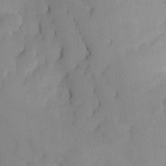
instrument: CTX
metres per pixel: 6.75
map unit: Nhe
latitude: -1.7478
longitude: -58.5357
